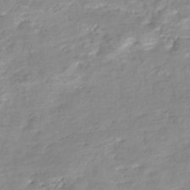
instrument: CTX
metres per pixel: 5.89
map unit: Nhe
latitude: -48.1039
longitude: -172.6301
